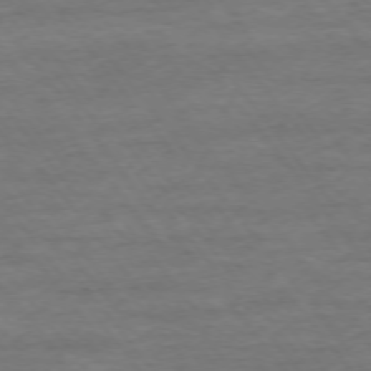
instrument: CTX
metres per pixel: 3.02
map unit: Ap
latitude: -75.3699
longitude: -84.4790
